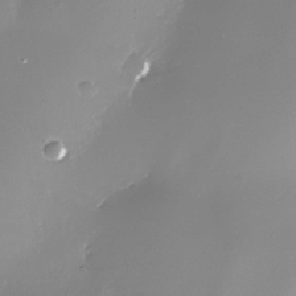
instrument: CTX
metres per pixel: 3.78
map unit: Nhe
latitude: -34.2928
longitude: -89.0459
